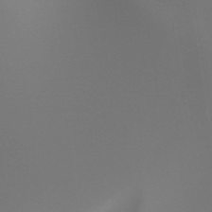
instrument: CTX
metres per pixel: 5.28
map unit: HNhu
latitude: -47.6344
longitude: 30.1606
